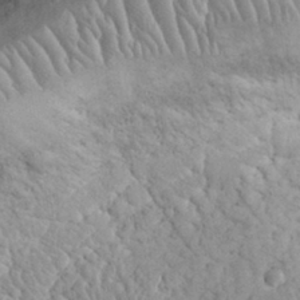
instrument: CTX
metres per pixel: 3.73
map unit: eHh
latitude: 32.3467
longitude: -64.6868
